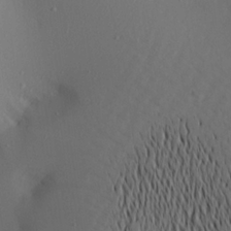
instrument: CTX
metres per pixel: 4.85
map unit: Aa
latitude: 20.8569
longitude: -145.5182
